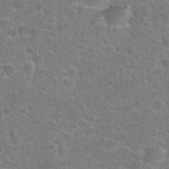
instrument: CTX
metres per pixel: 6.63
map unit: Hto
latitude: 25.2348
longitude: -49.3860
